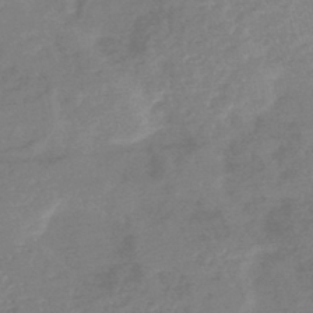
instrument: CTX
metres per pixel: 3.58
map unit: HNb
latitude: -44.1984
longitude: -38.0633
